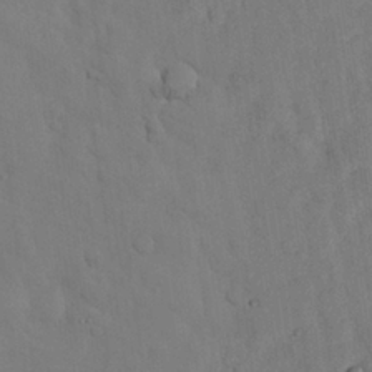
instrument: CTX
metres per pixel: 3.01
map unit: Nhu
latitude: 27.9528
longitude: -72.5546
